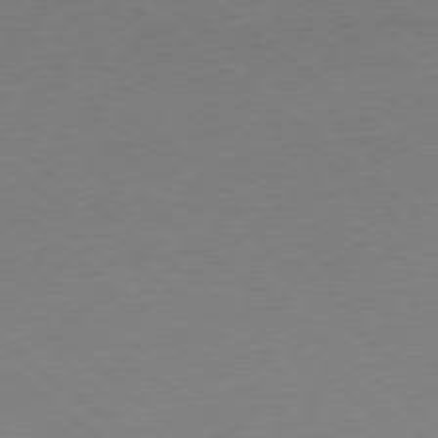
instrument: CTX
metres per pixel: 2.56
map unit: Ap
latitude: -77.9556
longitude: -95.8961
